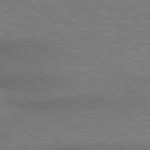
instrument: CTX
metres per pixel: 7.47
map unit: lApd
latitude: 80.4034
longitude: 120.2361
